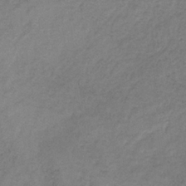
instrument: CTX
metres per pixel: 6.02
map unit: HNb
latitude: -32.7086
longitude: 56.4440
